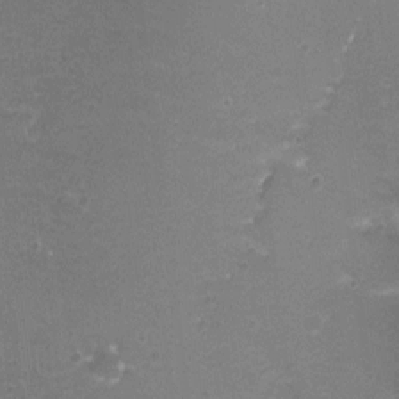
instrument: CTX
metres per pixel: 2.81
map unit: Nhu
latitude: 2.4412
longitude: -17.5560
